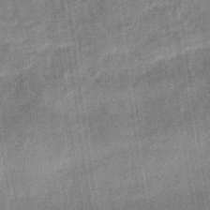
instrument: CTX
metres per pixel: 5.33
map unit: eHb
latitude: -38.2173
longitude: 79.7477
